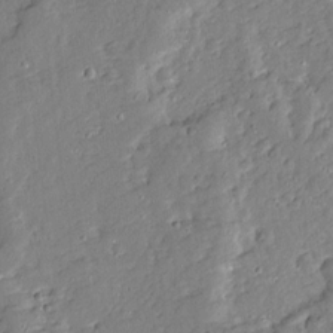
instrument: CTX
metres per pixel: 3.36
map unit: Ave
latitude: 13.1970
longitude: -134.5734
